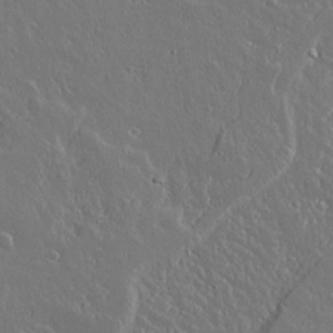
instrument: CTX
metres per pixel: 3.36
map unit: lAvf
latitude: 14.9703
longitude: -127.7261
